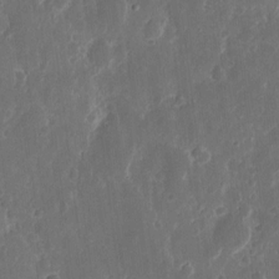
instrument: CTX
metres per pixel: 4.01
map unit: eHh
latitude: 11.1025
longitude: -72.5168
